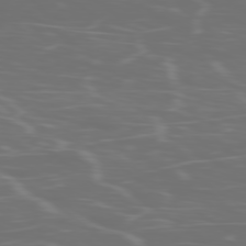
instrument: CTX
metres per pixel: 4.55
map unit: Ap
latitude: -78.2928
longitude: -75.4804
